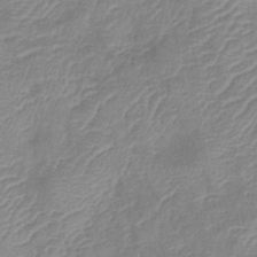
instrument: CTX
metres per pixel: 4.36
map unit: lHb
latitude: -40.6140
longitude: 77.1242
